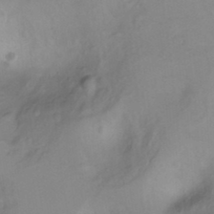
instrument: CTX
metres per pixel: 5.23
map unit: Ht
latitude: 6.0822
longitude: -29.5749
